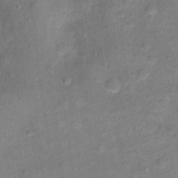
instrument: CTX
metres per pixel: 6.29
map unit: Ht
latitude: 13.2348
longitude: -39.6127
